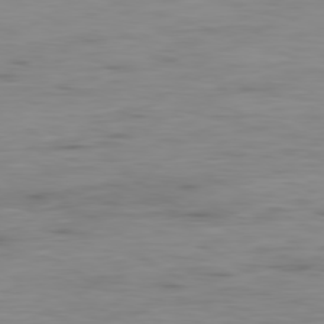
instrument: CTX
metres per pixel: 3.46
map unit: Ap
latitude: -79.4832
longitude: -77.7071
